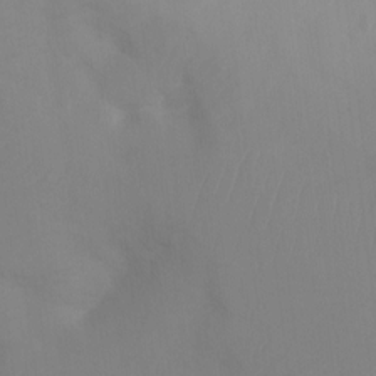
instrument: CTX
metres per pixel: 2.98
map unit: Ht
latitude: 3.4237
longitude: -28.7435
